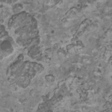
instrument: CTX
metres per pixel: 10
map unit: HNhu
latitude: 1.7449
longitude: -1.0458
